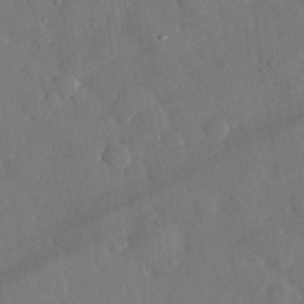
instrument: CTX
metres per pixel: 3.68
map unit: eHh
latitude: 28.5923
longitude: -80.7057
